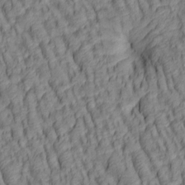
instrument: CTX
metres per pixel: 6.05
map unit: lAa
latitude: 5.3482
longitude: -116.2523
